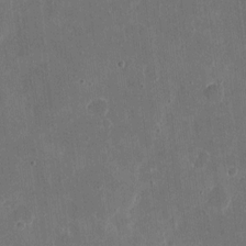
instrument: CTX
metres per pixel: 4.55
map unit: eHh
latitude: 5.6127
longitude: -66.9702
